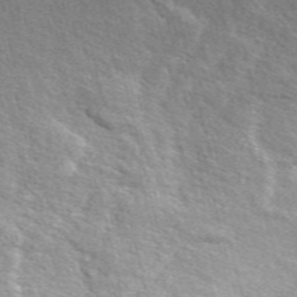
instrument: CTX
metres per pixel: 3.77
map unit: ANa
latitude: 49.4237
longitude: -73.7450
